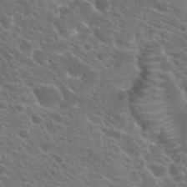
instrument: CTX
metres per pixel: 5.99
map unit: Hto
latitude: 23.7261
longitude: -39.1403
